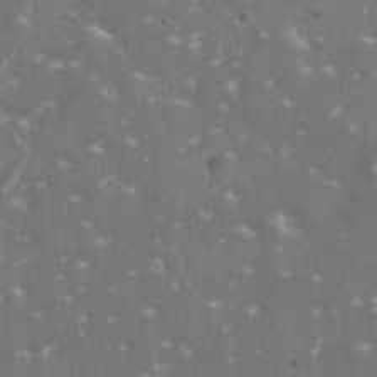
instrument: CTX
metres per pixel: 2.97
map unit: HNhu
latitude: 1.3481
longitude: 6.7274
